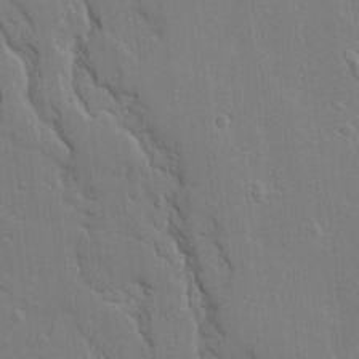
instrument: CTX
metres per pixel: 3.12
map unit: Ave
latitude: 18.3467
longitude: -128.3845
